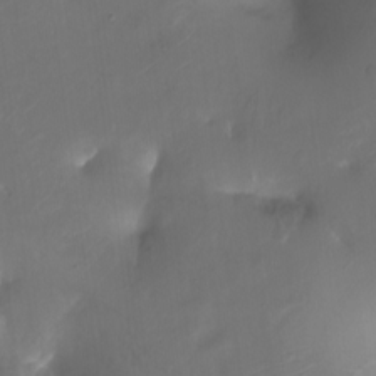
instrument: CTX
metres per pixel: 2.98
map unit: Ht
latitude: -16.4251
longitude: -41.8016
